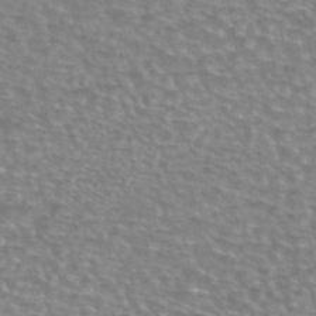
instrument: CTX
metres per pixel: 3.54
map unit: eAb
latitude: 44.7813
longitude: 106.5385
